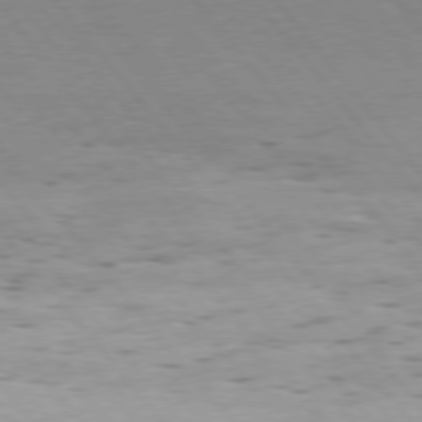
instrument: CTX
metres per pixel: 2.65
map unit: Hpe
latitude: 75.8205
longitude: -143.8206
